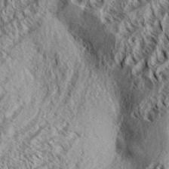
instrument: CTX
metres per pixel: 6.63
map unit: Aa
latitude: 33.6316
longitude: -137.5749
